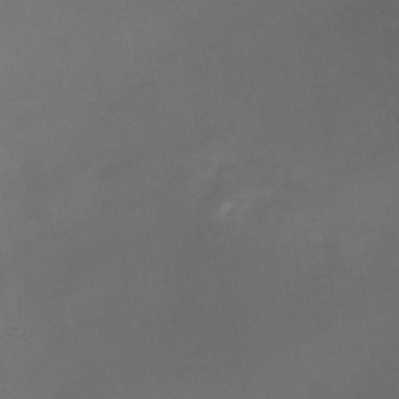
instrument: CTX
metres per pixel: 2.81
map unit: Nhu
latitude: -23.8989
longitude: -70.2900
